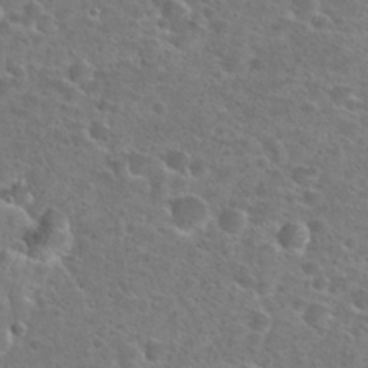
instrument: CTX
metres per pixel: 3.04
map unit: Hto
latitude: 25.3670
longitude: -49.4615
